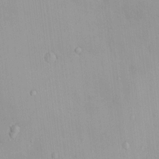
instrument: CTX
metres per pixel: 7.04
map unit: HNhu
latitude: 5.4804
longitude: 2.8974
